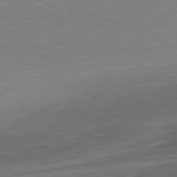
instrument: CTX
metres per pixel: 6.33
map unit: Ap
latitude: -81.4644
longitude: -84.2145
